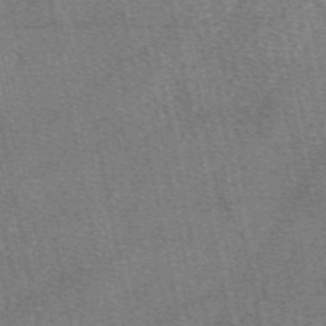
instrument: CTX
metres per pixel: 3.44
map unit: eAb
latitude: 48.6302
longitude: 108.1417
